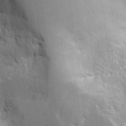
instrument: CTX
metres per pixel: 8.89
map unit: Aa
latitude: 25.2725
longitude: -127.5749
